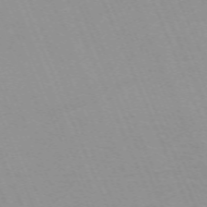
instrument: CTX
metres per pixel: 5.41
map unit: Nhu
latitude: -67.2565
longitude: 38.6708
